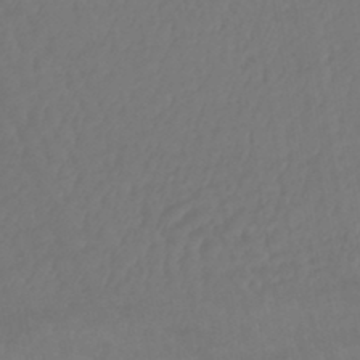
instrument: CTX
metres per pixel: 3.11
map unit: lHb
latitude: -43.5210
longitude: 67.0108
